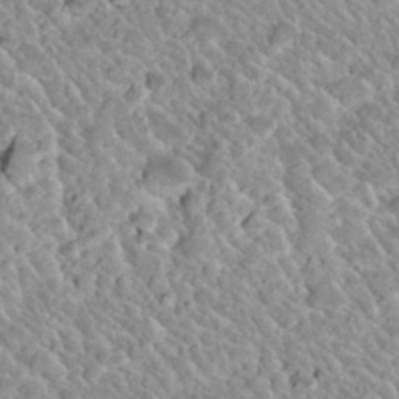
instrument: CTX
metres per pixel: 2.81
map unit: Nhu
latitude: 29.8016
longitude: -54.0255
